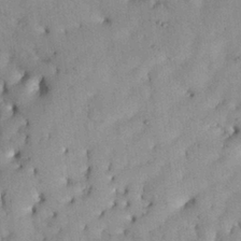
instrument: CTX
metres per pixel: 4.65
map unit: Nhu
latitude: 27.3860
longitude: -71.6127
